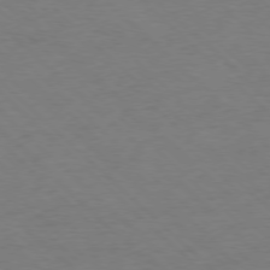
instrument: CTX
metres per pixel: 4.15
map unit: Ap
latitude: -77.5210
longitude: -84.9892
